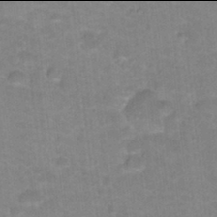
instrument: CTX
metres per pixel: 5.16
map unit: Hto
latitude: 17.9906
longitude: -35.1781
